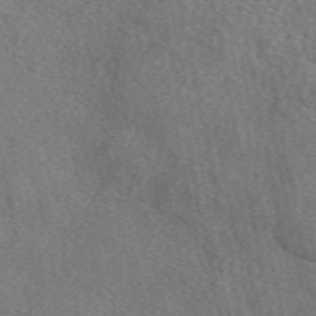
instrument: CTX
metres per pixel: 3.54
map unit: eAb
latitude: 49.6316
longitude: 117.0108
